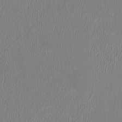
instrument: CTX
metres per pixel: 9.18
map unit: HNhu
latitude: -0.1039
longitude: -1.0458
